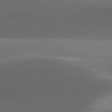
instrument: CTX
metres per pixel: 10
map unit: lApd
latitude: 81.4237
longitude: 132.4251
